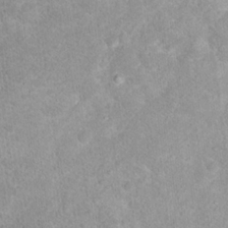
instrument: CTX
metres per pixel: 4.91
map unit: Nhu
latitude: 18.3089
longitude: -31.4427
